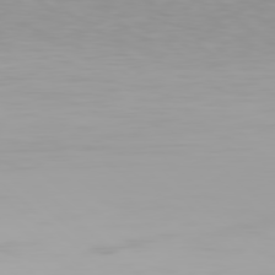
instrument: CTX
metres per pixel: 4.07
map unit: Hpe
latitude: 77.9150
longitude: -136.4790
